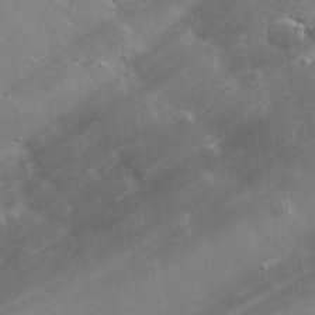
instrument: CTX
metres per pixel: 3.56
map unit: lHvf
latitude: 32.9892
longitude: -92.4412
